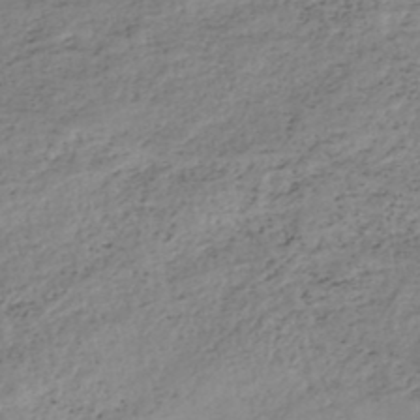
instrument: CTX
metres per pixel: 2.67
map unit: eHh
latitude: -45.8233
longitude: -28.4601
